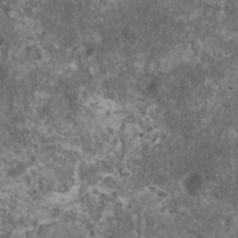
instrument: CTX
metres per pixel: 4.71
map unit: HNhu
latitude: 1.8583
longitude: 4.1605
